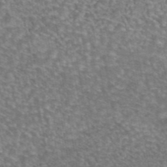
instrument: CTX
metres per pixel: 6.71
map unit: eAb
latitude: 45.1403
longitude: 106.0472
